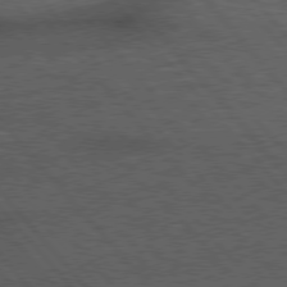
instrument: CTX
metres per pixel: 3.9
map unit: Hpe
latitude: 76.5356
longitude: -157.1214
